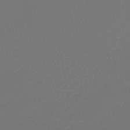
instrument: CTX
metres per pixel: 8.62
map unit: lHb
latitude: -43.0297
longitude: 67.3699
